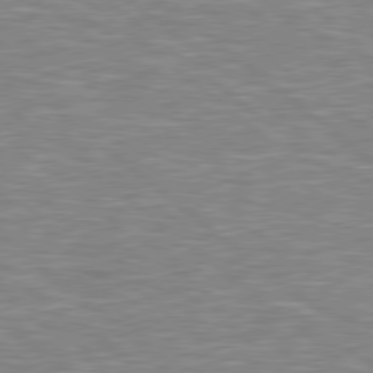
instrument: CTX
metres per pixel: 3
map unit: Hpe
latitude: 78.4412
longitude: 179.2565
